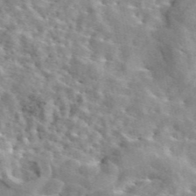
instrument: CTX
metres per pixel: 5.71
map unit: eAb
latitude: 44.6868
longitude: 113.6533
